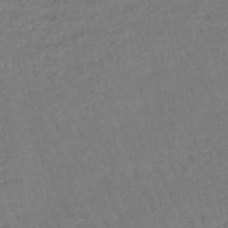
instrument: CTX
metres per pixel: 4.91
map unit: eHb
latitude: -45.6533
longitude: 80.8030
